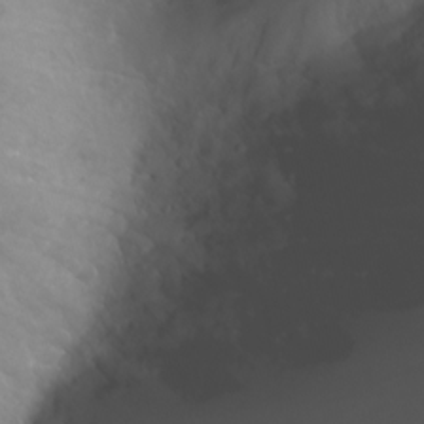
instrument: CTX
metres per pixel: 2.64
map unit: Nhu
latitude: -7.2754
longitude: -74.7624
